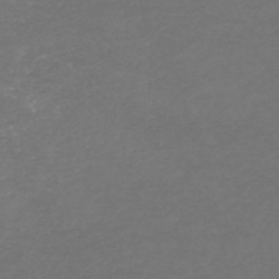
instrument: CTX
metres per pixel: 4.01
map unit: HNb
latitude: -44.5763
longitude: -42.4790
